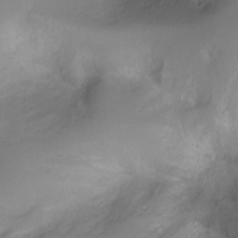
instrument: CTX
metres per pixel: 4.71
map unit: Ht
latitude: -6.8597
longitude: -27.3104
